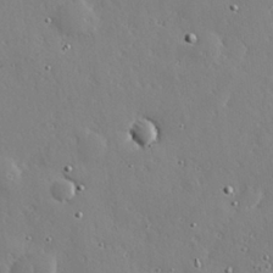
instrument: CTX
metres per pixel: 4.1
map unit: Hve
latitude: 26.8002
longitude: -93.0647
